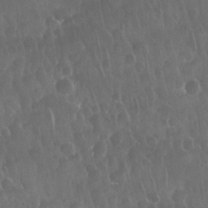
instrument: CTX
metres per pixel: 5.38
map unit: Nhu
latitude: 28.6490
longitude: -65.0080
